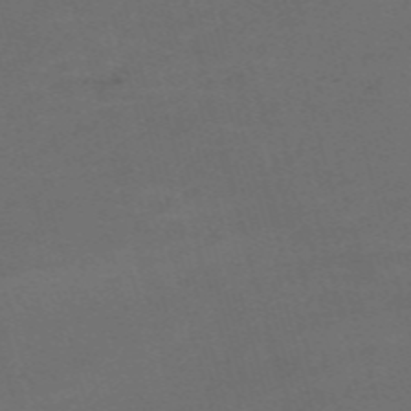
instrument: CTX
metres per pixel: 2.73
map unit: Nve
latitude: -59.4076
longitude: 58.2172
